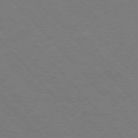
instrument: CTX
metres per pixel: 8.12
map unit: Hpe
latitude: -76.6896
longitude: -12.8569
